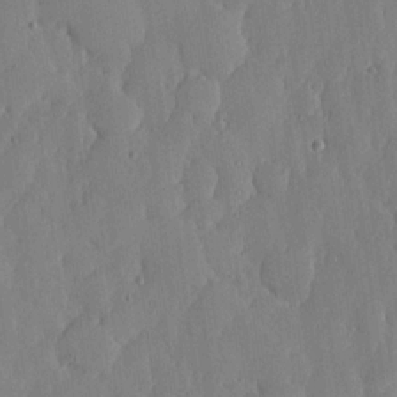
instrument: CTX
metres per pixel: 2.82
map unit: lHvf
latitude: 17.5749
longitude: -114.8757
